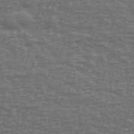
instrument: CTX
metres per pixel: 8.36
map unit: Ave
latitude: 39.2537
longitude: -113.9150
